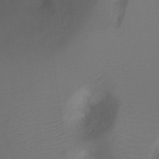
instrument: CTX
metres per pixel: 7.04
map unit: Ht
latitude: -8.5574
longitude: -28.7813
